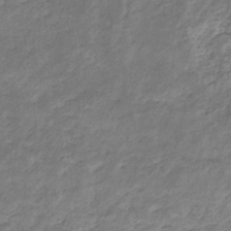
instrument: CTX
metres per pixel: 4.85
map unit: eHb
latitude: -30.8219
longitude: 69.5588
